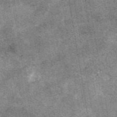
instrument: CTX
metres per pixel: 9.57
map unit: eAb
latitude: 47.5183
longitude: 122.6897
